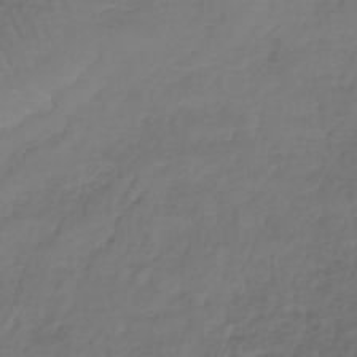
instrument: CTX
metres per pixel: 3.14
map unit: lHb
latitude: -38.5385
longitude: 61.8800
